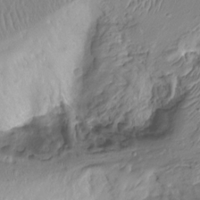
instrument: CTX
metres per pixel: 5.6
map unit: Nhu
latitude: -15.0298
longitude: -26.2523
